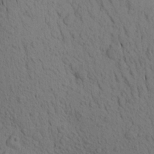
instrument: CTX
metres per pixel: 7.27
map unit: Aa
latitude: 19.5560
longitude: -149.2537
